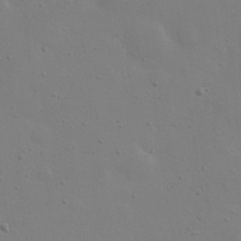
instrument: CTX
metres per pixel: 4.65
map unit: eHh
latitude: 24.1011
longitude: -69.5560
